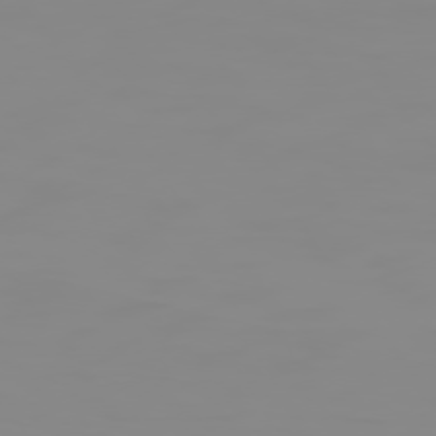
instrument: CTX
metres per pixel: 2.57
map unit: Hpe
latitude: 74.8569
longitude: -128.3089
